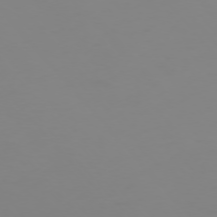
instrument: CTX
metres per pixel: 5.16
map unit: Ap
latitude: -76.0661
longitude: -83.3670
